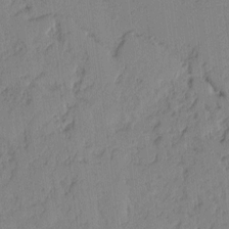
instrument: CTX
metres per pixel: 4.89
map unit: lAvf
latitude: -1.8801
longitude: -105.3482
